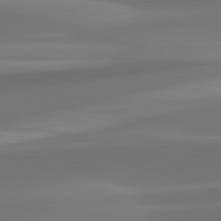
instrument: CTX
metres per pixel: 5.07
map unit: lApd
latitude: 82.2522
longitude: -163.8206
